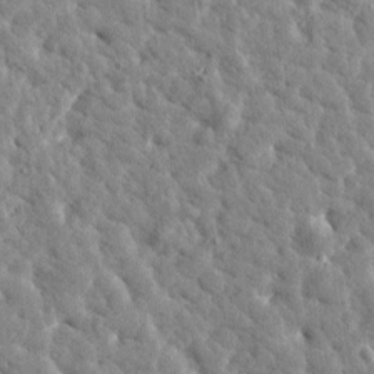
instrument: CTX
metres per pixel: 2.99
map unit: Htu
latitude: 2.0822
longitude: -179.3104
